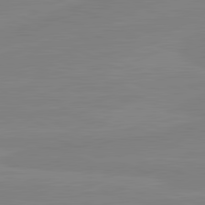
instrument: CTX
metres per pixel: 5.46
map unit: lApd
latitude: 81.4048
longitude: -177.3859
